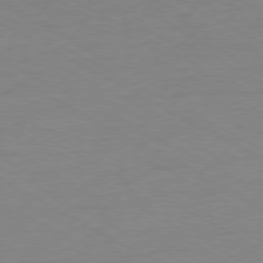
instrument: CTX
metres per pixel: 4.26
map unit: Ap
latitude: -77.5777
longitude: -74.8380
